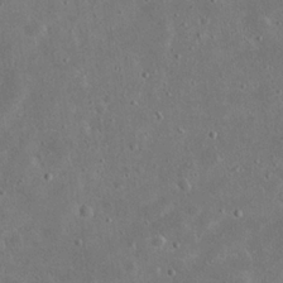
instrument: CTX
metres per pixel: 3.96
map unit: eHh
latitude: 23.7638
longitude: -67.6882
